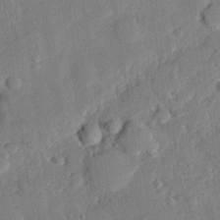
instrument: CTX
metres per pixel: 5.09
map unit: eHh
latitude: 26.8947
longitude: -82.4223
